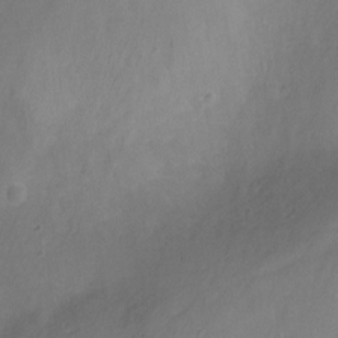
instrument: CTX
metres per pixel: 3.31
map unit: Ht
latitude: -9.6533
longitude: -46.7813
